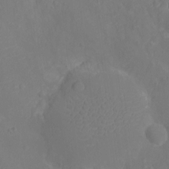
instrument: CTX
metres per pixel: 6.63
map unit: Ht
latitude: -11.6155
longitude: -23.8961
